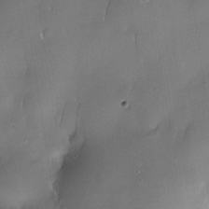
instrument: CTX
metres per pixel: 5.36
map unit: Nhe
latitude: -30.9919
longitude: -140.5734
